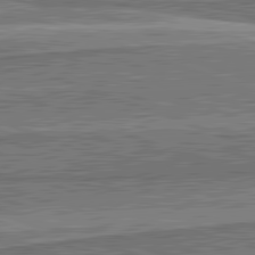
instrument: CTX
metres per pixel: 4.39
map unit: lApd
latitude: 82.1766
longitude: 167.1431
